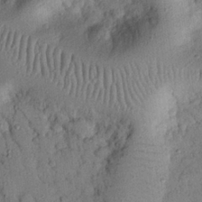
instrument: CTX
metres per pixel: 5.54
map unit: eHh
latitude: 26.0255
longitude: -75.6505
